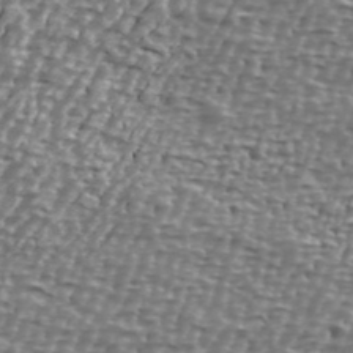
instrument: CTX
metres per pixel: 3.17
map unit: Ave
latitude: 40.3845
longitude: -112.3278
